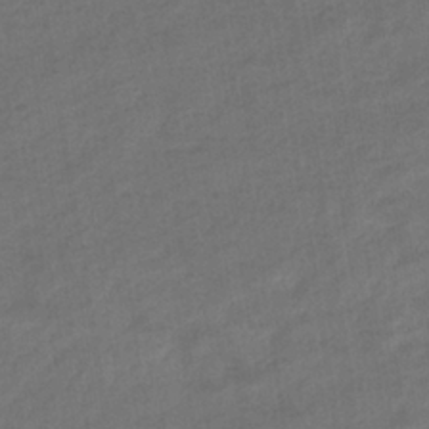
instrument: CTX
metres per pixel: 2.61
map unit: eHb
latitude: -36.3117
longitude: 79.4265
